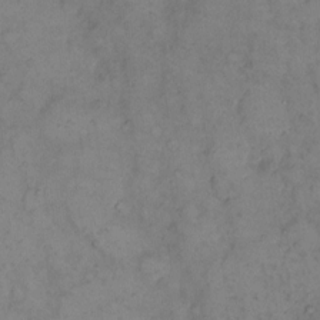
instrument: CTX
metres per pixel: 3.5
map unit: eHh
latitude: 11.3860
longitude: -62.7247
